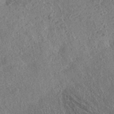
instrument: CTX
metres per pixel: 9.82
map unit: eAb
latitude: 36.3845
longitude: 112.7841
